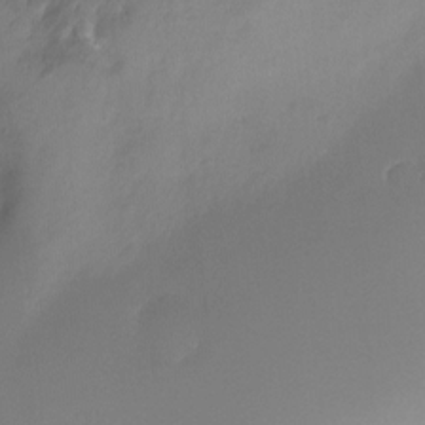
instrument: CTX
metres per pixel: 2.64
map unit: Ht
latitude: -13.2376
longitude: -51.2348
